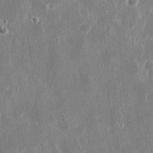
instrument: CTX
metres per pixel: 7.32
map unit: eHh
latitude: 16.1389
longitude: -71.3670
